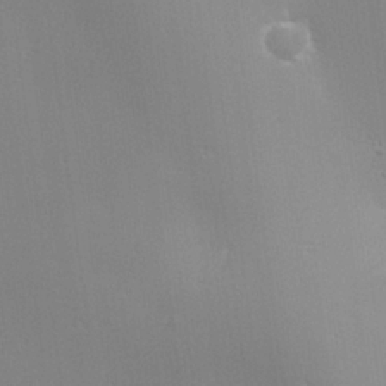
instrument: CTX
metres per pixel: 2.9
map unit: lHvf
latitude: 23.3671
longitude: 141.1620
